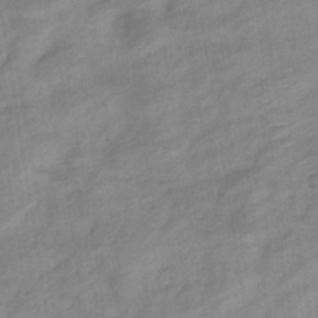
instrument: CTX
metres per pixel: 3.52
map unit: eHb
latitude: -37.3320
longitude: 78.3117
